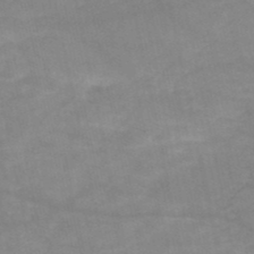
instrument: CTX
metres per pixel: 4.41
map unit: HNb
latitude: -49.7856
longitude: -39.6316
